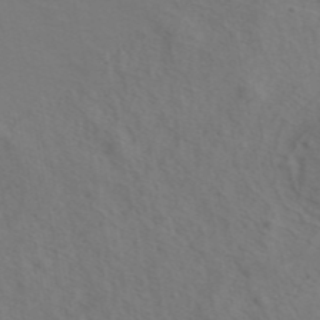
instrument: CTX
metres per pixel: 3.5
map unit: ANa
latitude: 44.2333
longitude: 27.5210
